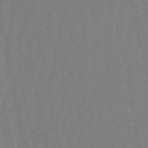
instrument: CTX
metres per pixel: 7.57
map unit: eHb
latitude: -51.1431
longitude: 78.0283
